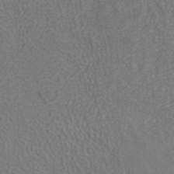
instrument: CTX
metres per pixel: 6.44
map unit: ANa
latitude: 38.5168
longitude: 23.1053
